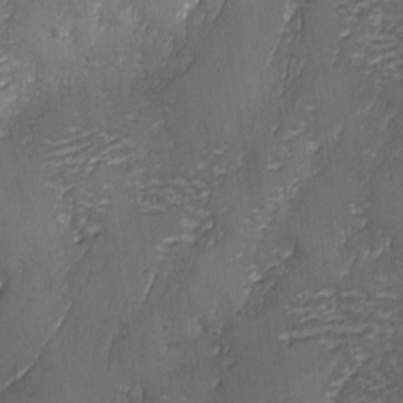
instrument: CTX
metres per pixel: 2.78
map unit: Ave
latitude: -6.9919
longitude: -119.9717
